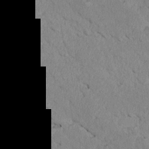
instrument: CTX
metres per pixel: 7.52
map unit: Htu
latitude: 3.4615
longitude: 152.8408
